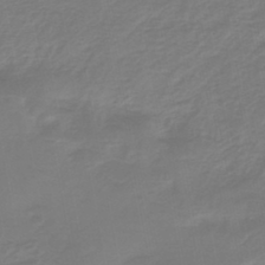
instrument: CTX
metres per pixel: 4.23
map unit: lHb
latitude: -42.5762
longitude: 63.4643
